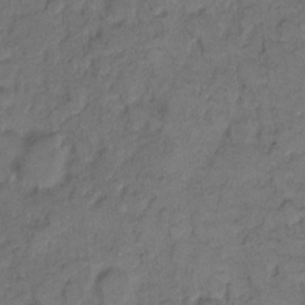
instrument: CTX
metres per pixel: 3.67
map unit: eHh
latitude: 8.4601
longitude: -64.0255
